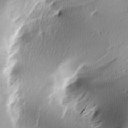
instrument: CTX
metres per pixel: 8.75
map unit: lAa
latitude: -5.9556
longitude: -122.8380
